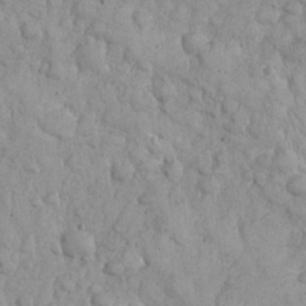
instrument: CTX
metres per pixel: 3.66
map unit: eHh
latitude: 32.0444
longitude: -64.6868
